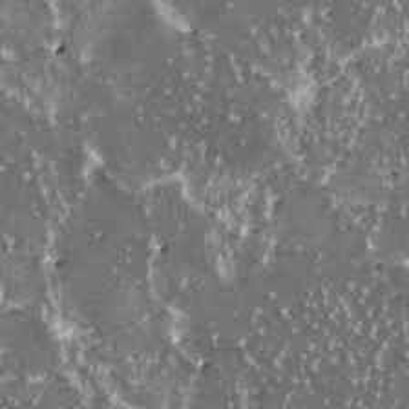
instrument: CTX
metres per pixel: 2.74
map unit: HNhu
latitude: 2.7057
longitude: 6.0850
